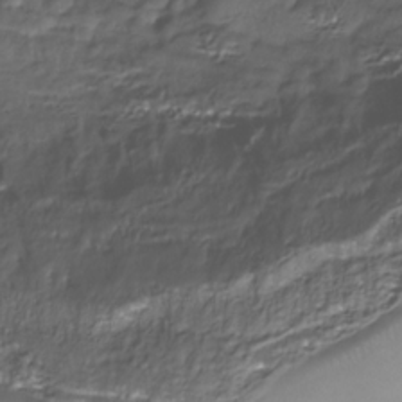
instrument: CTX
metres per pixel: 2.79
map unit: Nhu
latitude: -29.6911
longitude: -71.6883
